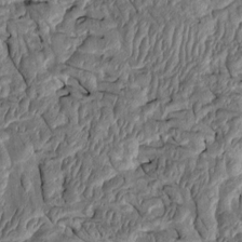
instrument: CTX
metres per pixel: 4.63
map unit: Htu
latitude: -2.2550
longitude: 150.6140
